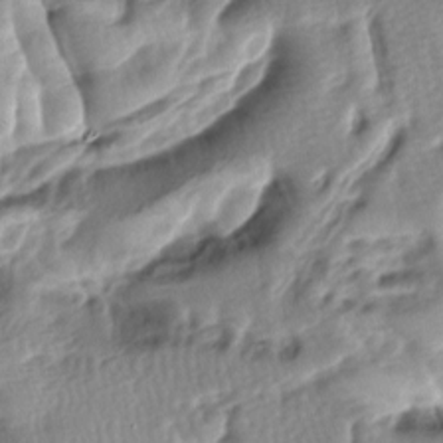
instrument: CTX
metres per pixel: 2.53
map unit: lAa
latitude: -8.1984
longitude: -127.3293
